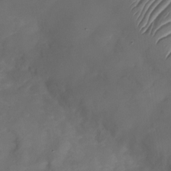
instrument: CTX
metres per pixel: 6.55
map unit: Nhu
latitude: -27.6532
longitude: -71.3481
